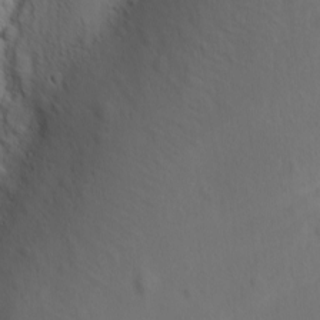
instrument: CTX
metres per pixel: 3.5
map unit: Ave
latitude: -8.5385
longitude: -121.3860
